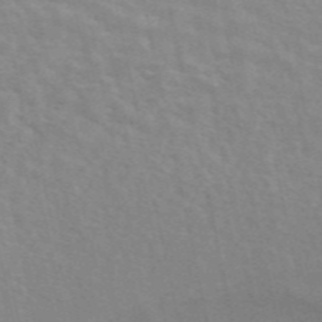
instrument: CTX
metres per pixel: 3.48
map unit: ANa
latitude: 46.5735
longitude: 25.5966
